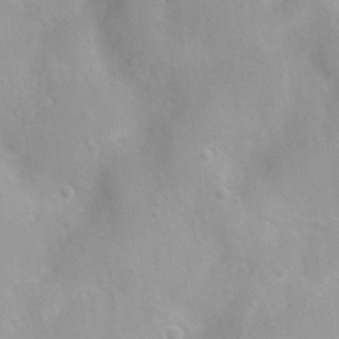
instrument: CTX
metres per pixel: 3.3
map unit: Nhu
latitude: 7.9906
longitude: -21.3670
